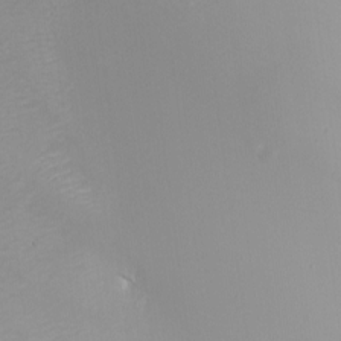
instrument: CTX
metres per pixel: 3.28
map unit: Nhu
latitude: -8.0850
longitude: -91.7639
